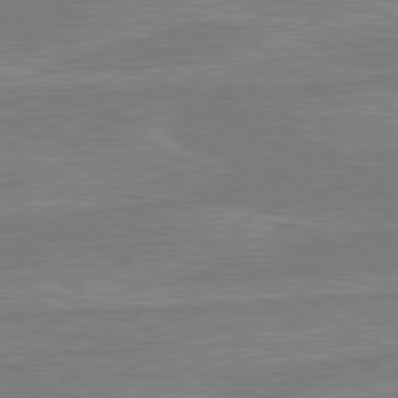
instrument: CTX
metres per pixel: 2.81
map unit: lApd
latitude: 80.4412
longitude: -174.8002
